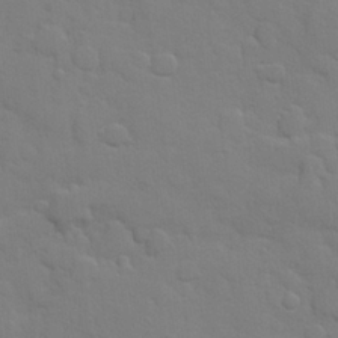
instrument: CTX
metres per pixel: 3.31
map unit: Hve
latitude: 24.5545
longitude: 148.5763
